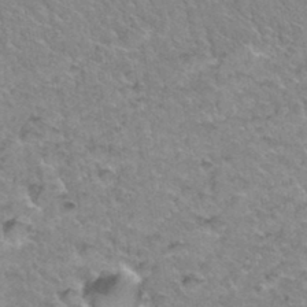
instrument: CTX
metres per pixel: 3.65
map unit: Hto
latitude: 34.9513
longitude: -48.7246
